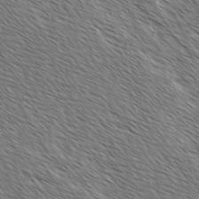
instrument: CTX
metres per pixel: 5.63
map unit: lAvf
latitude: -2.0283
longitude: -113.2726
